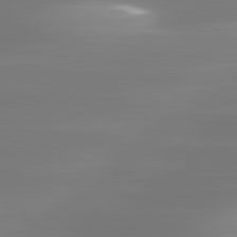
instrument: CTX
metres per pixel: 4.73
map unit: lApd
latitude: 81.3293
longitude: -134.4223
